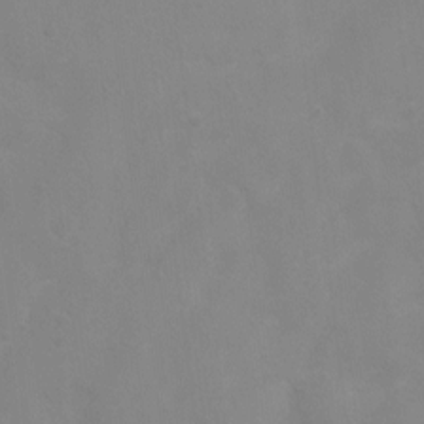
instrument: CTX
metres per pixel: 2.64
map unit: Nhu
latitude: 3.8583
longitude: -25.4237
